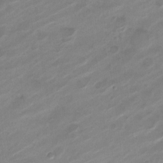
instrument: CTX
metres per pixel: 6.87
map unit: Nve
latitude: -18.4062
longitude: 107.7100
